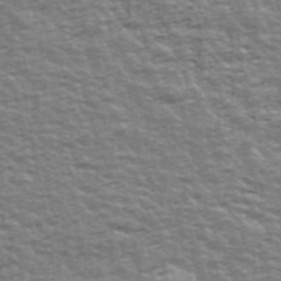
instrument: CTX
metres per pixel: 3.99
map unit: Ave
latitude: 42.3278
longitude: -113.1781
